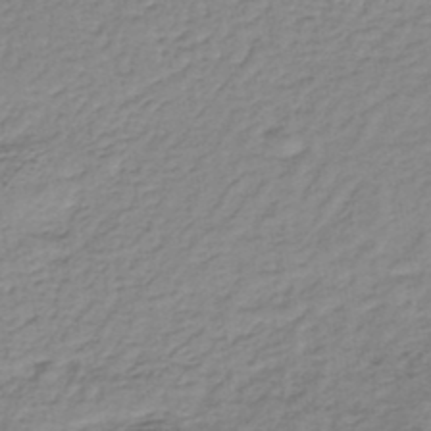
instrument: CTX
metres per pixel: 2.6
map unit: lHb
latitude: -36.6329
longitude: 58.6518
